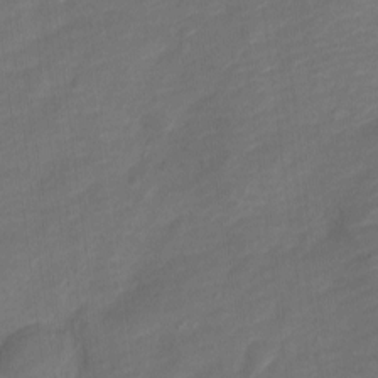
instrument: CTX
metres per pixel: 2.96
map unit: Nve
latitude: -17.7856
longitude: 108.8408
